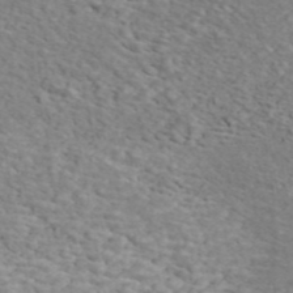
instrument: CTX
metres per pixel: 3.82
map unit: ANa
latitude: 44.2711
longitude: 21.3887
